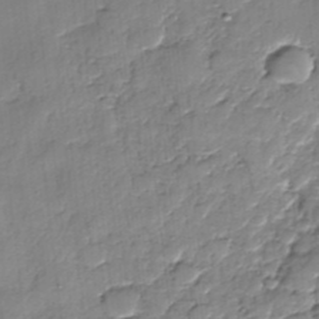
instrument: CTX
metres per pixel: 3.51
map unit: Nhe
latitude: -37.6344
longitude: -148.1956
